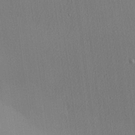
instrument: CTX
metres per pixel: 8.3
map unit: lHvf
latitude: 21.4616
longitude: 142.6140
